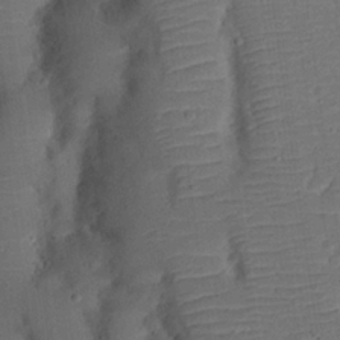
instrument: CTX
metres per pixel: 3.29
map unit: Nhu
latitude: 24.8946
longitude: -72.8002
